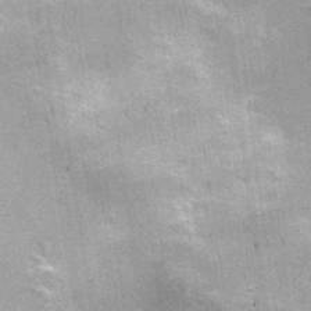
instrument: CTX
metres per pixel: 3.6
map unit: Nhu
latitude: 1.9339
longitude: -17.0836
